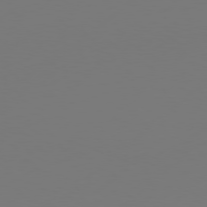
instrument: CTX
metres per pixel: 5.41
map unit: Hpe
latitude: 76.6301
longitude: -130.9514
